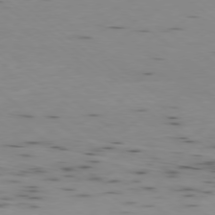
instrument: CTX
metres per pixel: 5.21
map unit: Ap
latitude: -78.7274
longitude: -73.7450
